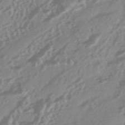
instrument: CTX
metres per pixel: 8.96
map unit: HNhu
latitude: -45.5777
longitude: 92.5007
